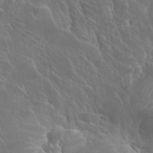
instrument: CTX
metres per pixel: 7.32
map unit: Hto
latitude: 27.2348
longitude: -41.6882
